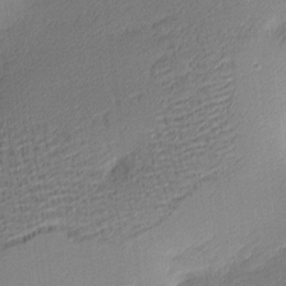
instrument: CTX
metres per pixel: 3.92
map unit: Nhu
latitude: 2.3656
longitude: -75.3671
